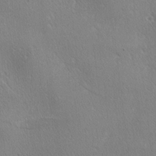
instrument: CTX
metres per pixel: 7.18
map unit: lAa
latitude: -4.4818
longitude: -125.7639
